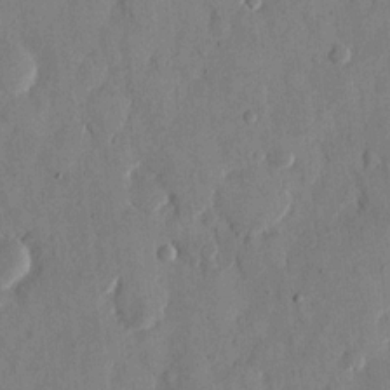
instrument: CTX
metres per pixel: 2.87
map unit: eHh
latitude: 13.1403
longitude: -68.2145
